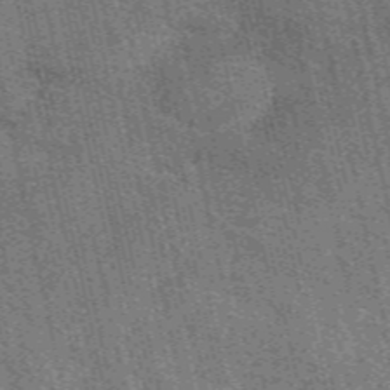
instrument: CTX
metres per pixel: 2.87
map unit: eAb
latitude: 51.3481
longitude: 114.1983
